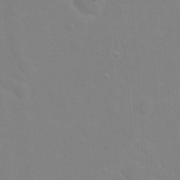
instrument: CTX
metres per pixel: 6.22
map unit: eHh
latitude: 20.0255
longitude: -64.0633
